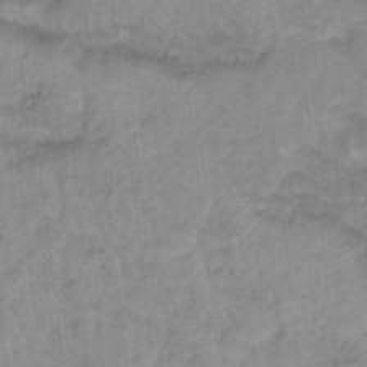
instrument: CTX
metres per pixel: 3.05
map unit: Hto
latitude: 17.6883
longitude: -35.1025
